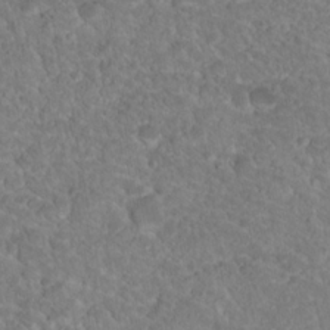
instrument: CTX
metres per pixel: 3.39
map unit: Hto
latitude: 18.9702
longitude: -34.1388
